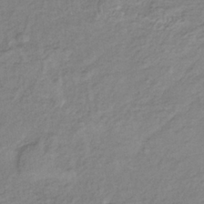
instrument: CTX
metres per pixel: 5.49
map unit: lHb
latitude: -37.0108
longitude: 71.6911
